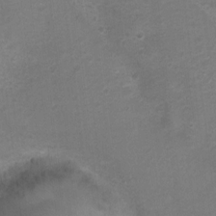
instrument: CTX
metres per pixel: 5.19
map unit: Hto
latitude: 4.4979
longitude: -32.1767
